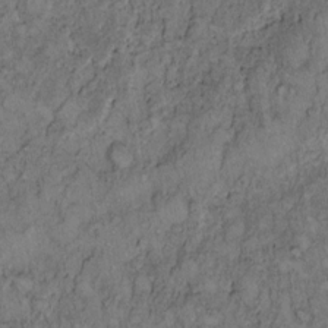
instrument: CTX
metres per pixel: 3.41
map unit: Hto
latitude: 11.9339
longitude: -58.2712
